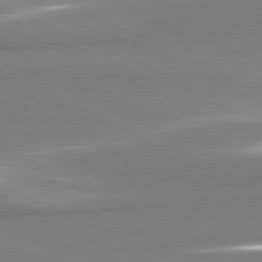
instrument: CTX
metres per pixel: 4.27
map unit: lApd
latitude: 81.5938
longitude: 166.8408
